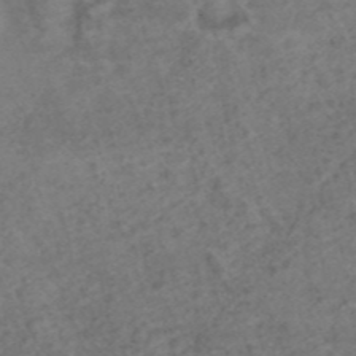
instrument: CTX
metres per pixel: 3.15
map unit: ANa
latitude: 43.3860
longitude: 27.3698
